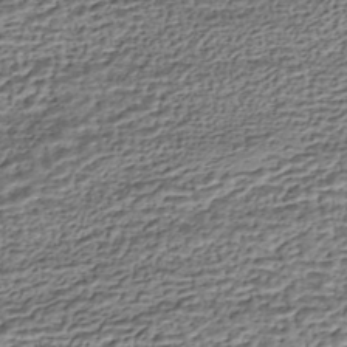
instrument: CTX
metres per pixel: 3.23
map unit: HNhu
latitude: -43.6343
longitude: 106.1795
